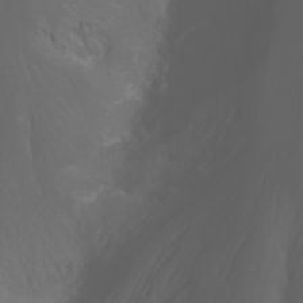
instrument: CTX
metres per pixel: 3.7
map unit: Nhu
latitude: -1.5211
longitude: -75.6694
